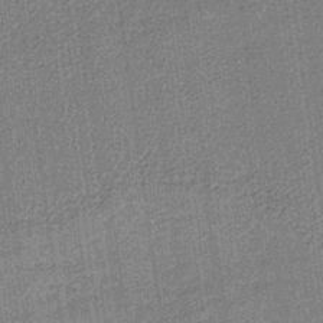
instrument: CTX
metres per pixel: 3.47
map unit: lHb
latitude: -40.8408
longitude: 69.9178
